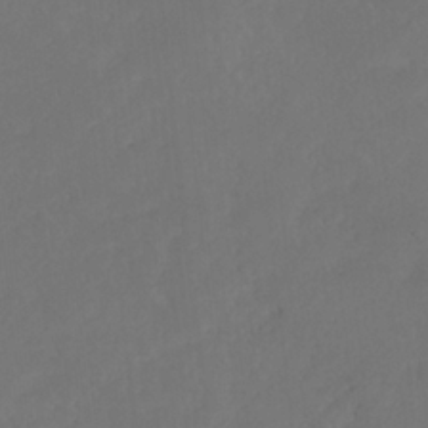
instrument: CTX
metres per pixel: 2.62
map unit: HNhu
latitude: -36.5573
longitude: 33.1809
